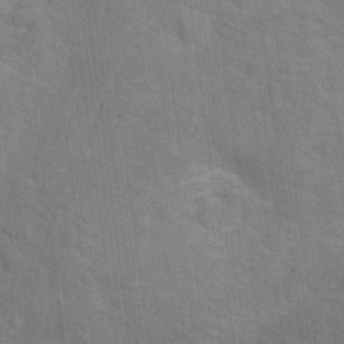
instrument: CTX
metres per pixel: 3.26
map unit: Hto
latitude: 15.0081
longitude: -38.2711
